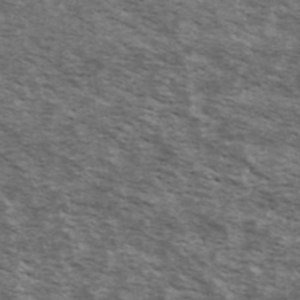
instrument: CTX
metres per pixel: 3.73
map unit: Ave
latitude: 40.6490
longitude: -109.9528
